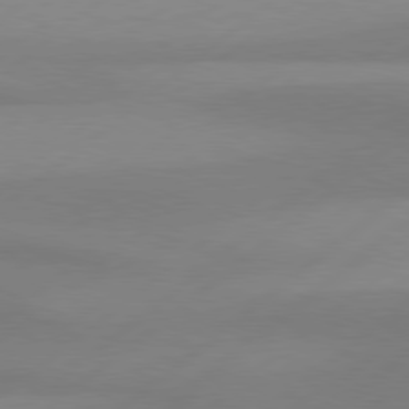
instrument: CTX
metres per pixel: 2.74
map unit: Hpe
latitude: 78.7624
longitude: -131.8584
